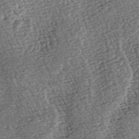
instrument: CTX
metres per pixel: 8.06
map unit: lAa
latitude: -4.1039
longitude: -122.3278
